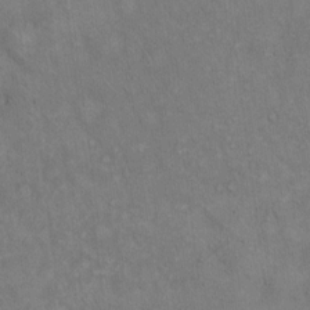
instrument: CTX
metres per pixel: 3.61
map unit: Hto
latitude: 14.8758
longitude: -60.5923
